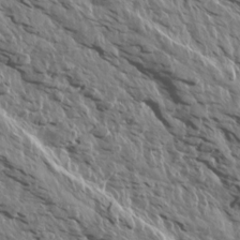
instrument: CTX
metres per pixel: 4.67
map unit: Aa
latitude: 14.5546
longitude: -141.7260
